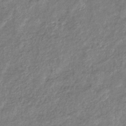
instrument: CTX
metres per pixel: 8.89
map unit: eHb
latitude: -38.5007
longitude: 78.2172
